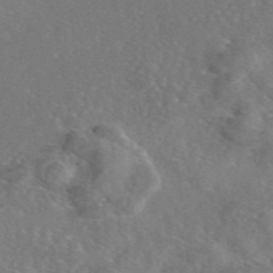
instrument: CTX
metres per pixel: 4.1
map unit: eAb
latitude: 46.3279
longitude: 112.2551
